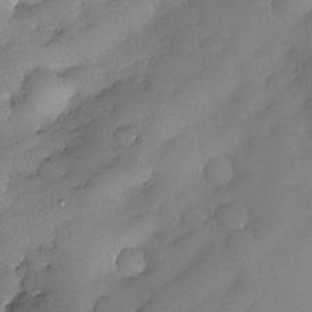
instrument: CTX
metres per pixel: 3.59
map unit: eHh
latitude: -23.2187
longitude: 15.5210
